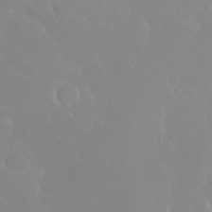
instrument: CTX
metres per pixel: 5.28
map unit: Nhu
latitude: 29.9339
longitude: -57.6315
